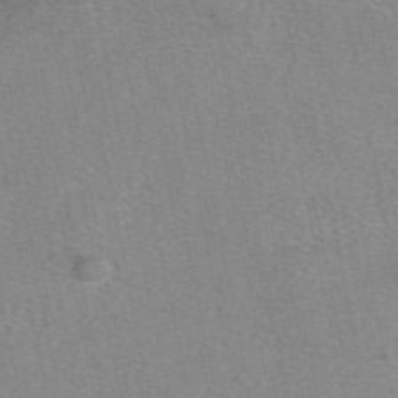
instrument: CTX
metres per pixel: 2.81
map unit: eAb
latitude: 49.5938
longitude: 106.2173
